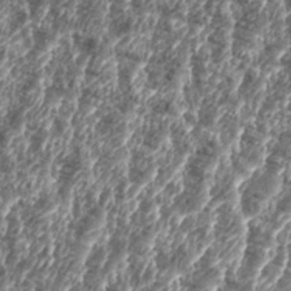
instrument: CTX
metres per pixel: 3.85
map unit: eHh
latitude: 35.5560
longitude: -137.1215
